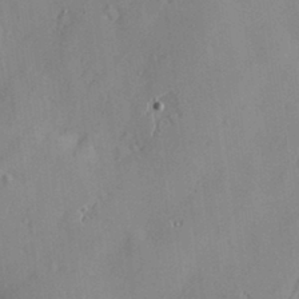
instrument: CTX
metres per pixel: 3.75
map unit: Nve
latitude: -8.0283
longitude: 175.0297
